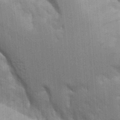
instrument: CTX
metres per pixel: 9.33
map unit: Aa
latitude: 9.8206
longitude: -126.7435
